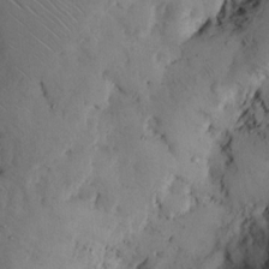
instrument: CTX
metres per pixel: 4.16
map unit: eHh
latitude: 12.2712
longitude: -62.1578
